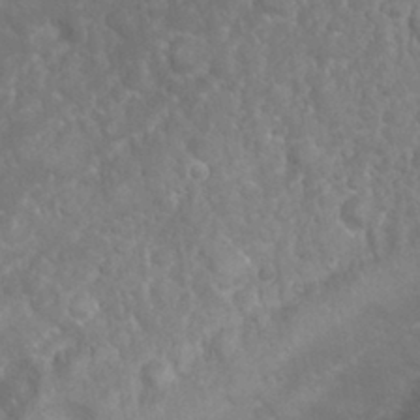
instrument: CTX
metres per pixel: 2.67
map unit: Nhu
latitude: 24.0633
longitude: -60.1766
